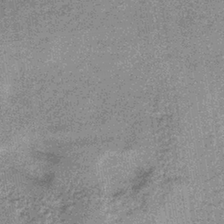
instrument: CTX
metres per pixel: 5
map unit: lHb
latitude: -37.4454
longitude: 65.4266
